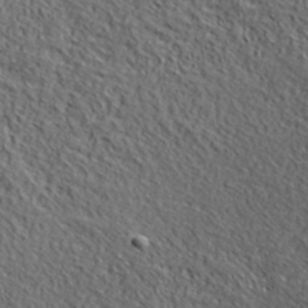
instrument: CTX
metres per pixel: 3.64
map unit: lHvf
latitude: 39.7261
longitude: -86.6868
